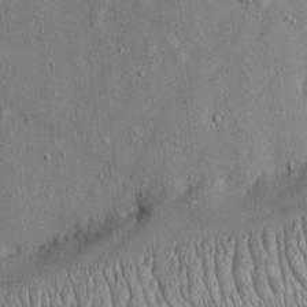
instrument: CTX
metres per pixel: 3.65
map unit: eHh
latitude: 14.6869
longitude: -68.6491
